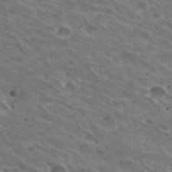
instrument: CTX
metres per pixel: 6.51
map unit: Hto
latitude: 31.5371
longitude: -42.8191
